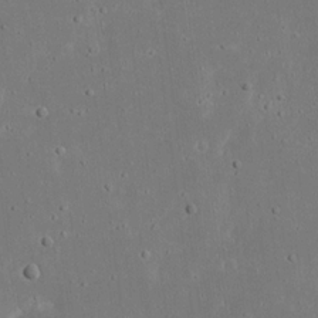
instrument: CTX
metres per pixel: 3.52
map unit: eHh
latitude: 18.4979
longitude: -72.2712
